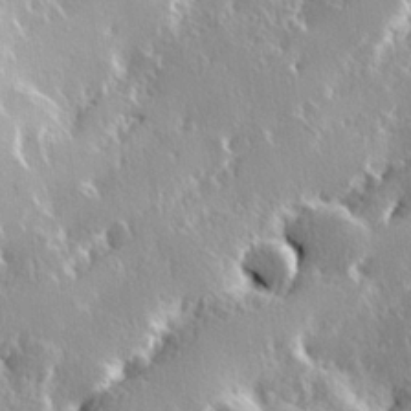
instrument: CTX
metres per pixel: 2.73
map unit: Hve
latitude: 23.6316
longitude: 146.1228
